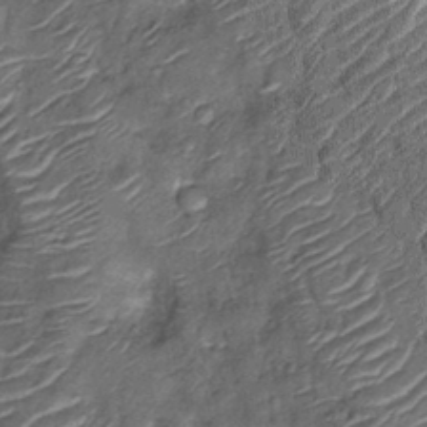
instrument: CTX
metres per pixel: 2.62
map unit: Nhu
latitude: -12.9164
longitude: -22.5546
